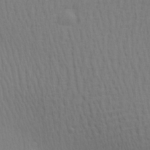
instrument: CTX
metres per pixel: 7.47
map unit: Aa
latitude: 28.8191
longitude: -139.6316
